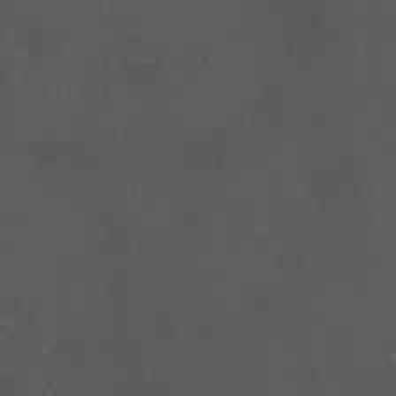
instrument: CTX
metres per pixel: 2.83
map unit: eHh
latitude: -3.8800
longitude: 19.3132
